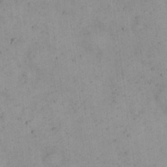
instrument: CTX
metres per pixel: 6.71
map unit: eHh
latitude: 22.1389
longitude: -65.9717
